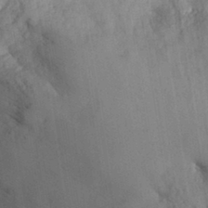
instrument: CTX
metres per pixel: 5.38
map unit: eHh
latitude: 31.9528
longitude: -67.1592
